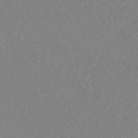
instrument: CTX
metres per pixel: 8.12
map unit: HNhu
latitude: -48.7463
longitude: 97.8611
